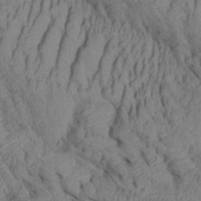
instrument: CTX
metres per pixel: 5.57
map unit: Aa
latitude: 29.1970
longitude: -137.4994
